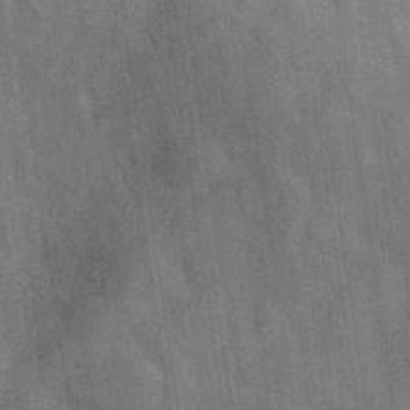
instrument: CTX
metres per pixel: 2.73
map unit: Hve
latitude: -29.8800
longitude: 92.1984
